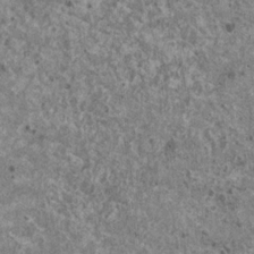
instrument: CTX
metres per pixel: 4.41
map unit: HNhu
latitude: 1.8394
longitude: 4.7463
